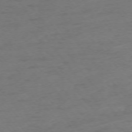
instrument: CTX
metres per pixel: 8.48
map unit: Ap
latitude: -74.7086
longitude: -72.9892
